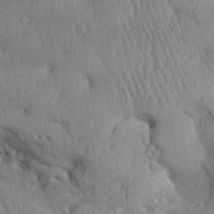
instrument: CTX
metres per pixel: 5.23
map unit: Aa
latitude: 31.4616
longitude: -144.5168
